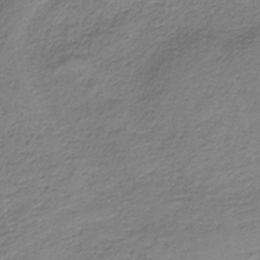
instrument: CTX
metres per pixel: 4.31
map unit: HNb
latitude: -37.2376
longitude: 54.2173
